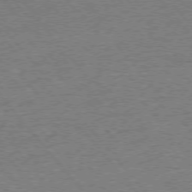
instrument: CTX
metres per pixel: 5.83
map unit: Ap
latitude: -76.6518
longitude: -96.5168
